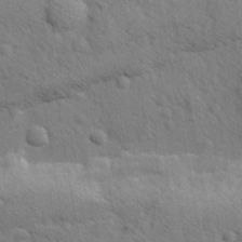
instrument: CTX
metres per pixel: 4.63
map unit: Ave
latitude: -8.3873
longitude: -120.5735
